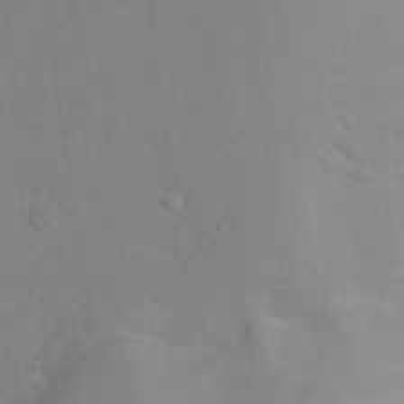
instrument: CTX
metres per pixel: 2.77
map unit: Nhu
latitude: 13.1214
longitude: -27.9528
